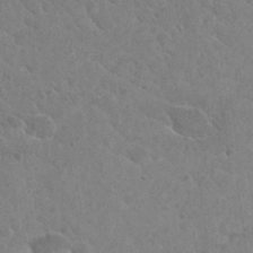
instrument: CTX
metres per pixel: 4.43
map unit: Hto
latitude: 26.9136
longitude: -35.9528
